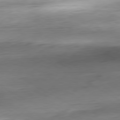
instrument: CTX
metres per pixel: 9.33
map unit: Ap
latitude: -81.0487
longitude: -67.3292
